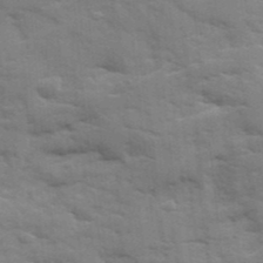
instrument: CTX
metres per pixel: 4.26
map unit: Ave
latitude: 18.8947
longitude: -129.7827
